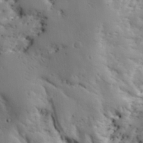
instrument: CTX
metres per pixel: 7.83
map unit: Nhu
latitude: 27.7828
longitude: -72.1389
